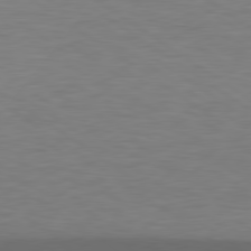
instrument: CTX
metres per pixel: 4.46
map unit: lApd
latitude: 79.2726
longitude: -91.0270
